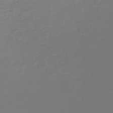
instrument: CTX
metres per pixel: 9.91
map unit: lHb
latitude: -45.4265
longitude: 72.1606
